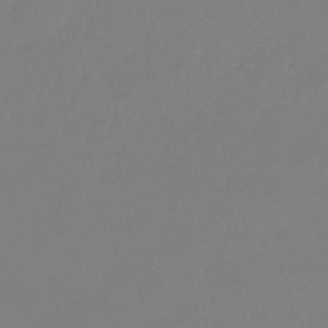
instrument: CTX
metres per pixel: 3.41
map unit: eHb
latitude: -45.6722
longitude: 86.0472
